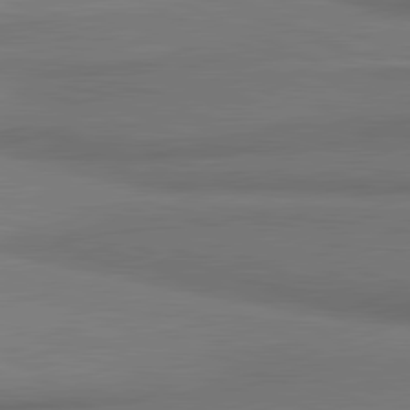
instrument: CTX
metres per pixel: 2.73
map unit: lApd
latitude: 81.4804
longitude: 174.7652
